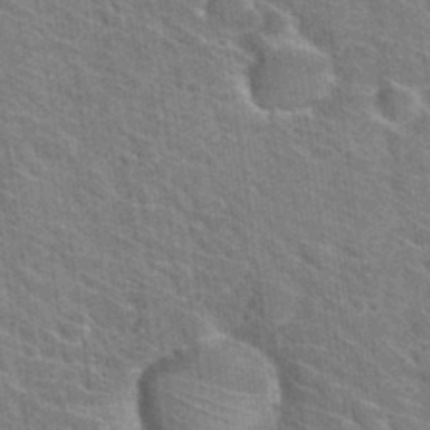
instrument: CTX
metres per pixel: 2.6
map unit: Hto
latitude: 31.4049
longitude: -44.5168
